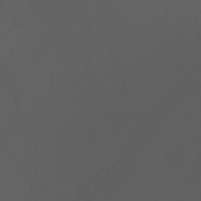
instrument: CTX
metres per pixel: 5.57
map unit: Nhu
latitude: -7.1998
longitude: -84.9703
